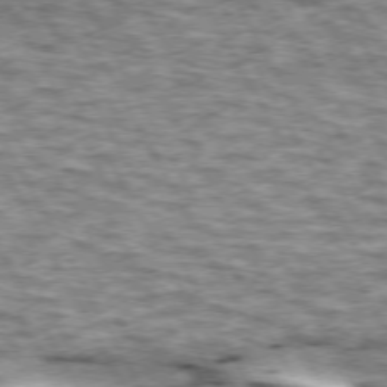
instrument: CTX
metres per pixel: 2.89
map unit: lApd
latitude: 73.7450
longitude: -55.6694
